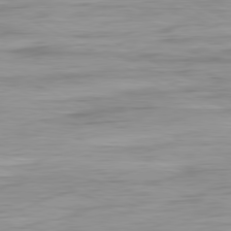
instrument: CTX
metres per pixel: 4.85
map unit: Ap
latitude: -80.5385
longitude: -61.1592
